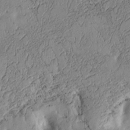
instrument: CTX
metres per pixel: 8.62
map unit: Htu
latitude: 3.6883
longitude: 151.4454
